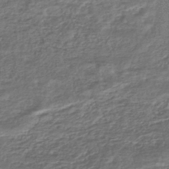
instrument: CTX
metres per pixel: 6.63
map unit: HNhu
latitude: -45.2376
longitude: 97.4832
